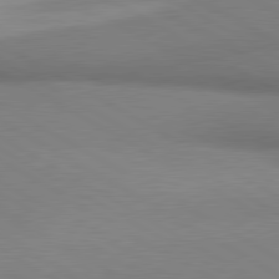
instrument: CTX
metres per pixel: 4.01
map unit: lApd
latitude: 80.4601
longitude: 163.9178
